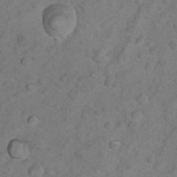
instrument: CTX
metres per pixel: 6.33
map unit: Nhu
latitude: 9.4049
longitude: -23.2348
